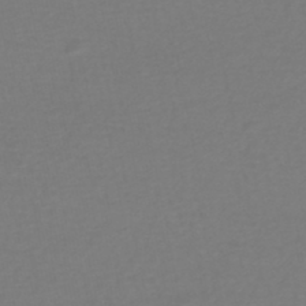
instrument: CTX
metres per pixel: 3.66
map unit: HNhu
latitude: -48.1039
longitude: 103.8045
